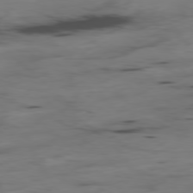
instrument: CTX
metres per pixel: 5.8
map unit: Hpe
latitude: -78.7463
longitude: -20.4601
